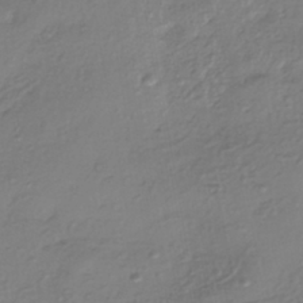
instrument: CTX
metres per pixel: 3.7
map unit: eHh
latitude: -42.8030
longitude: 122.0850
